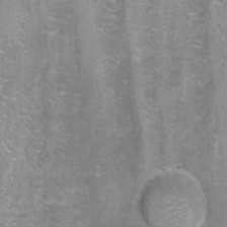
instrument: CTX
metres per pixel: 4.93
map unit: Aa
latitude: -9.1998
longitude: -71.6505
